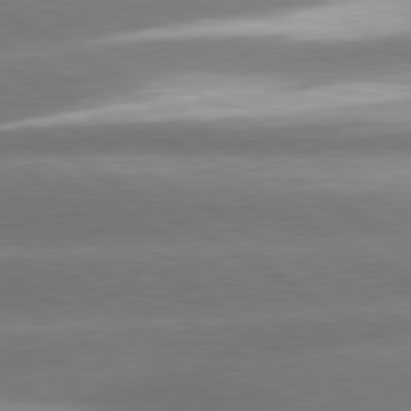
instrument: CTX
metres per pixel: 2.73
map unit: lApd
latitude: 80.3467
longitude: -154.8191
